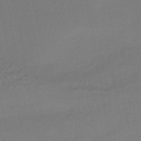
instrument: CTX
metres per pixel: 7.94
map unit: HNhu
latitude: -45.8800
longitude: 94.0094
